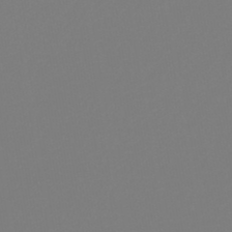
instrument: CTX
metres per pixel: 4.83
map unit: lHb
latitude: -46.6896
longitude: 72.4062
